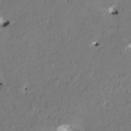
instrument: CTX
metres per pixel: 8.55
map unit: HNhu
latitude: 1.8205
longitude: -5.2537
